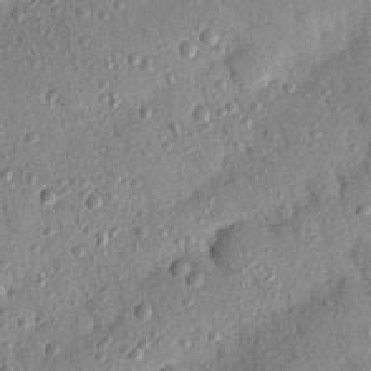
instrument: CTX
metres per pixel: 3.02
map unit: Nhu
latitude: 22.1389
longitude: -76.5545
